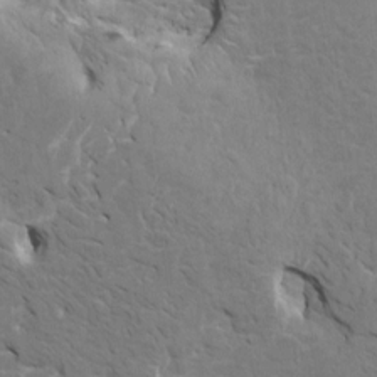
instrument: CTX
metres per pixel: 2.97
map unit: HNhu
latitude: 7.0647
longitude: -3.9339
